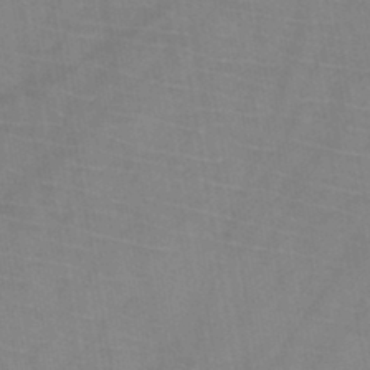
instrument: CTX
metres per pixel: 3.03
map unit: HNb
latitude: -44.9542
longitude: -39.8205
